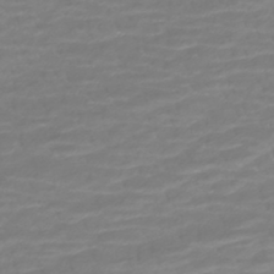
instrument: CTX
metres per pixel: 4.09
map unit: HNhu
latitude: -45.1809
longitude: 98.8408
